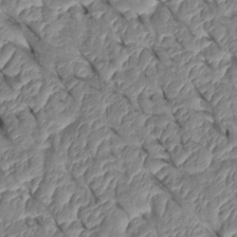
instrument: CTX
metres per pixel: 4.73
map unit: Htu
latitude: 1.7827
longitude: 147.8233
